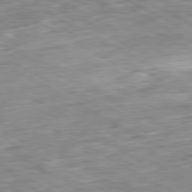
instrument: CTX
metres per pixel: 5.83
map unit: Ap
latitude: -80.5952
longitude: -81.1592
